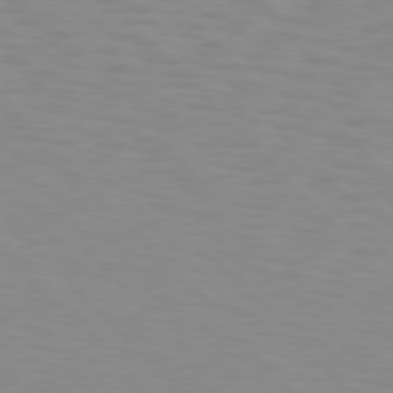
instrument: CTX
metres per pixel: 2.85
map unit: Hpe
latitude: 76.8758
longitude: -160.1767
